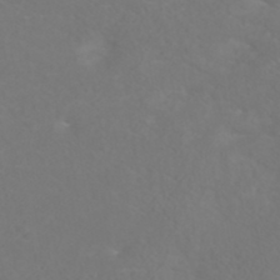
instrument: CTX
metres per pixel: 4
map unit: ANa
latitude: 36.6113
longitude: 14.2173
